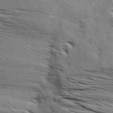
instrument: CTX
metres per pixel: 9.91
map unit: Aa
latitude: 9.1214
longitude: -140.2522
